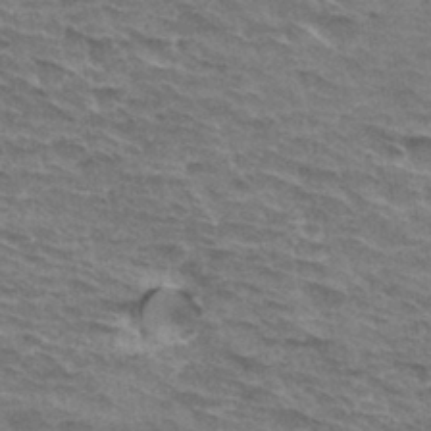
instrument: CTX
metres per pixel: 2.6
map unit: Hto
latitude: 32.9892
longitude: -45.2348
